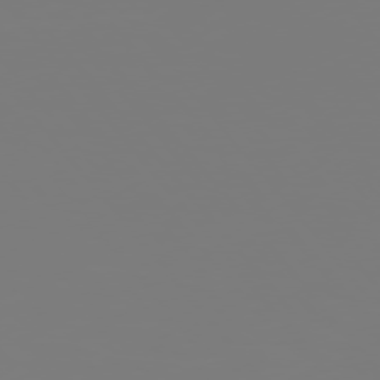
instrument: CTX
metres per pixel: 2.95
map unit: Hpe
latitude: 75.6316
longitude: -142.7813
